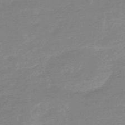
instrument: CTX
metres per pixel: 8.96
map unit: lHb
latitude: -48.2173
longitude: 81.6722
